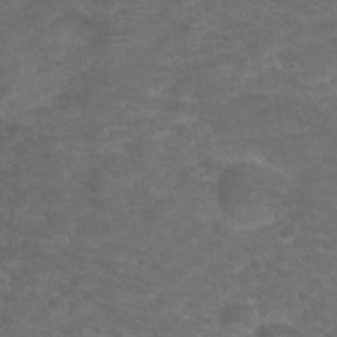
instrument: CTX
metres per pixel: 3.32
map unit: Hto
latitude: 19.7449
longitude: -38.1011
